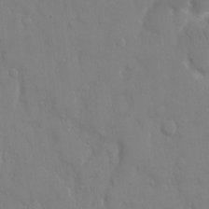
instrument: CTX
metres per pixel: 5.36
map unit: eHh
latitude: 14.4034
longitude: -71.3104
